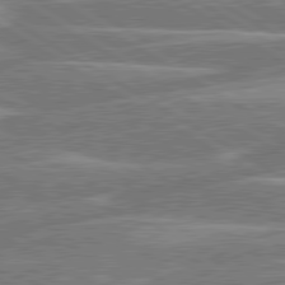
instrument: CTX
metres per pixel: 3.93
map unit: lApd
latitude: 80.4412
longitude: -130.7814
